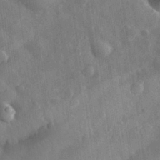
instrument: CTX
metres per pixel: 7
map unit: eHh
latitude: 30.6869
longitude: -77.8961
